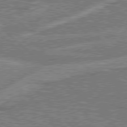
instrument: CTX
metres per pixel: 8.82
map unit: Hpe
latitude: 78.2523
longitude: -156.9324
